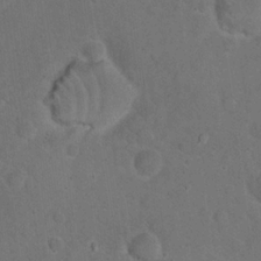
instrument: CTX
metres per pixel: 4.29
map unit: eHh
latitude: 20.2523
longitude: -61.9906
